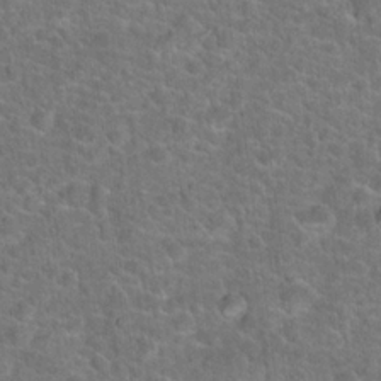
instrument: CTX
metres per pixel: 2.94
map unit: Hto
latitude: 19.6694
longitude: -43.8394
